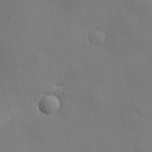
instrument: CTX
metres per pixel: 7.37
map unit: lHvf
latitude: 21.8017
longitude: 145.6155
